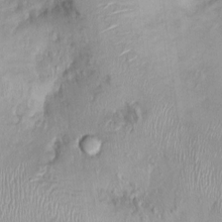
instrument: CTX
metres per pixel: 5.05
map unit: Nhu
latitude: 0.0633
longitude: -14.8191
